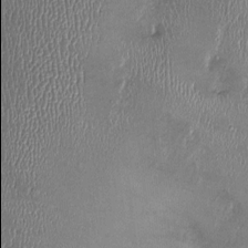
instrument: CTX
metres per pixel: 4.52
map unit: Ht
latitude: -1.8801
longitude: -13.9906
